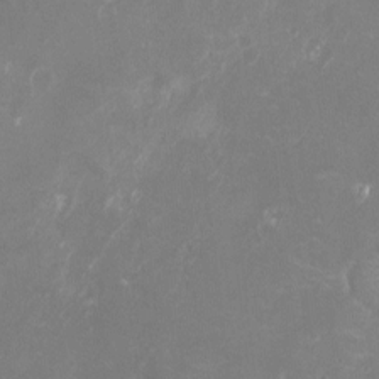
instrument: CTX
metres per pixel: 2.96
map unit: Nhu
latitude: -8.9542
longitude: -42.2712
